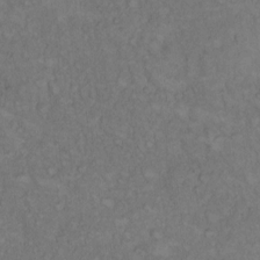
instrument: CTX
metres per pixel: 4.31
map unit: Hto
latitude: 12.2145
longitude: -57.4993
